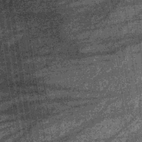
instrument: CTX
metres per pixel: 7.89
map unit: lHb
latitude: -36.7652
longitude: 67.8990
